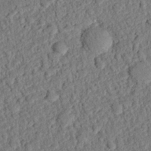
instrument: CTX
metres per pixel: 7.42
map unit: eHh
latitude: 25.5938
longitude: -81.0458
